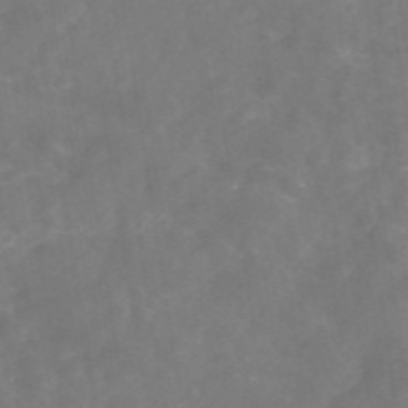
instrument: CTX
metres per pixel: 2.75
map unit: eAb
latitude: 46.4601
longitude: 126.6329
